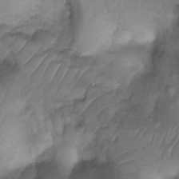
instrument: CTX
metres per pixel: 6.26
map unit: Ht
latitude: 3.8583
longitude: -29.3670
